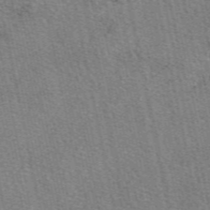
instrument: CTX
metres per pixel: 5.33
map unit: eAb
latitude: 50.0255
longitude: 107.8423
